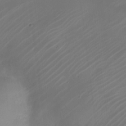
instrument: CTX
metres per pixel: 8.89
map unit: Nhe
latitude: -19.3321
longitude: 143.9745
